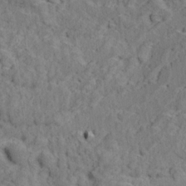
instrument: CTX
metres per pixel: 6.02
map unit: Ave
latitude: 18.5923
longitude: -135.1403
